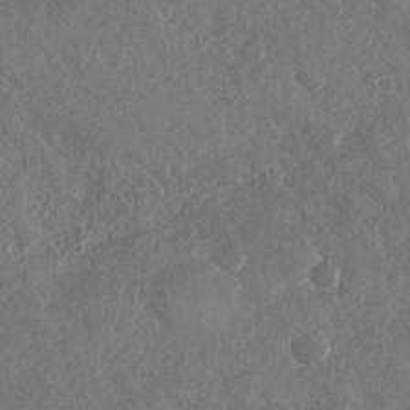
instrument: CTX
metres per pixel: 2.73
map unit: Nhu
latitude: -31.1242
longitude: -60.1578
